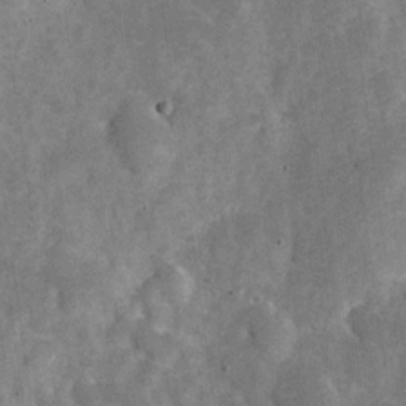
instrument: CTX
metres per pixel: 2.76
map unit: Nve
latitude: -25.8422
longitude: 105.6533
